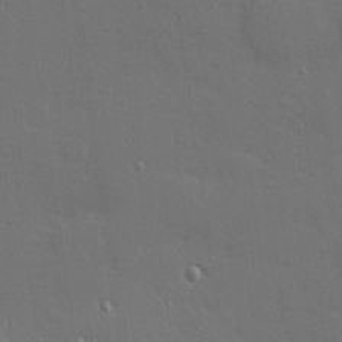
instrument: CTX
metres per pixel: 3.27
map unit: Hve
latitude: 27.5938
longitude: -90.7435
